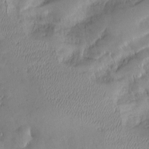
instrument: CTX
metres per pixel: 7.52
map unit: Nve
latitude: -8.7463
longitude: 173.0486
